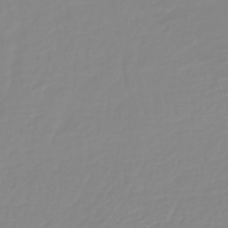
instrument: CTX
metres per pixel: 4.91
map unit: lHb
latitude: -40.8030
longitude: 60.2362
